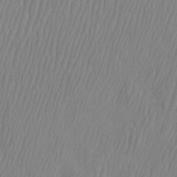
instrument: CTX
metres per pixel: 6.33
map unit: Htu
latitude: -8.8408
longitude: -75.3104
